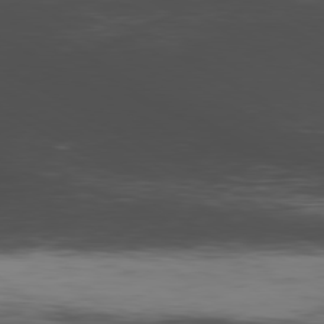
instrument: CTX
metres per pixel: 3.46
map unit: Hpe
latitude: -80.4440
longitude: 18.7085
